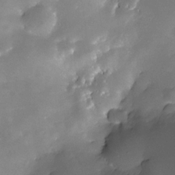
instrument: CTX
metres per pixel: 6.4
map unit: Nhe
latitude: -33.1243
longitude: -117.2726
